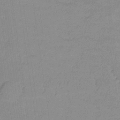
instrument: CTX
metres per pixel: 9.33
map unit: lHb
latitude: -34.3684
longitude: 70.1039
